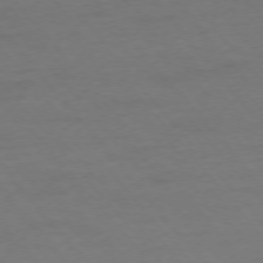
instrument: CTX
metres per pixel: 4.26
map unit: Ap
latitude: -76.2739
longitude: -88.4790
